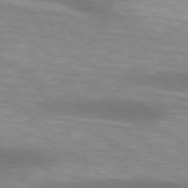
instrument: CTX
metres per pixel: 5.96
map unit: lApd
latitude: 74.9892
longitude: -49.1781
